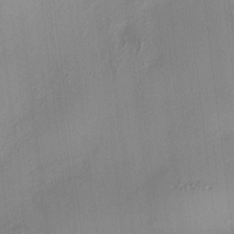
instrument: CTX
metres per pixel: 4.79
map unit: HNhu
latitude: 11.0081
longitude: 9.9556
